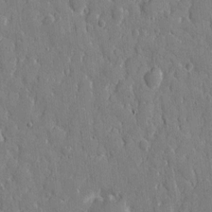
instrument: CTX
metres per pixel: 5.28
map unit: eHh
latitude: 9.0459
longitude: -69.5182
